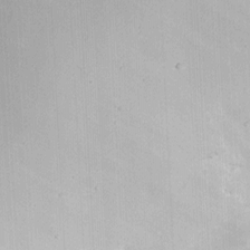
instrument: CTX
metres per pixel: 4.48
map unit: eHh
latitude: 4.3656
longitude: -68.8947
